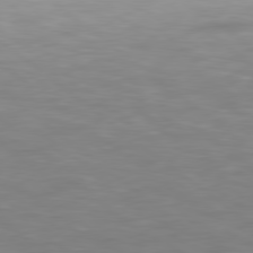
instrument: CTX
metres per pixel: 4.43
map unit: Hpe
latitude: 78.4601
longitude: 175.6910
